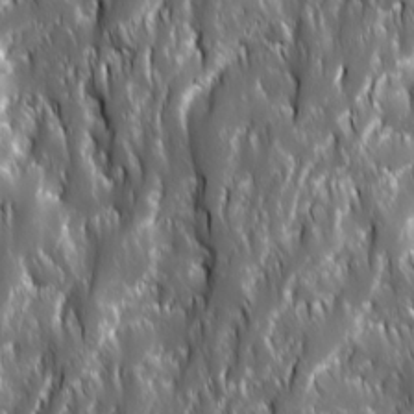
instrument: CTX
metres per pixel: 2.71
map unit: Ave
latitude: 15.5372
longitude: -133.4238
